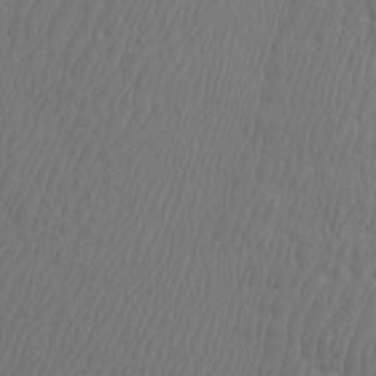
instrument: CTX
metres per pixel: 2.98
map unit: Htu
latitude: -7.1998
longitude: -68.6679
